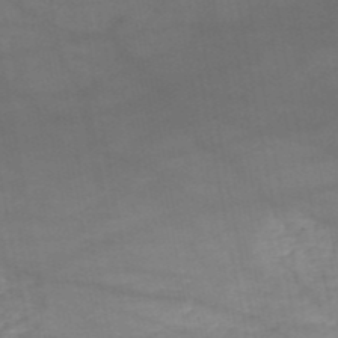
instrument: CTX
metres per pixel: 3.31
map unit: HNb
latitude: -51.4832
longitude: -39.5749
